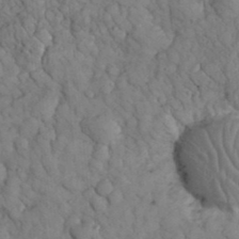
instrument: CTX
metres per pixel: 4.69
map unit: eHh
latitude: 33.3482
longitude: -66.6679
